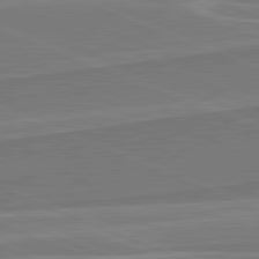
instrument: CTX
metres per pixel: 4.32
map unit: lApd
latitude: 82.0822
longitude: 141.1053
